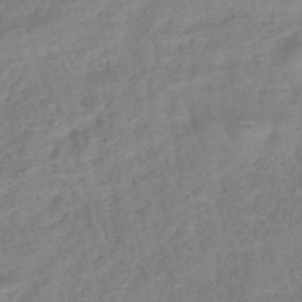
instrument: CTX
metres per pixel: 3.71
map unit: lHb
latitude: -40.9164
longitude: 77.0109
